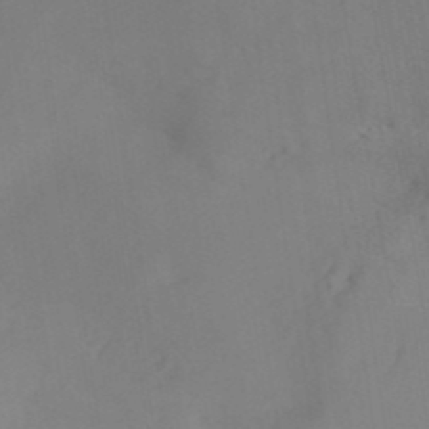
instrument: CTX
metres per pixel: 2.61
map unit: ANa
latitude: 41.1403
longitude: 52.9163
